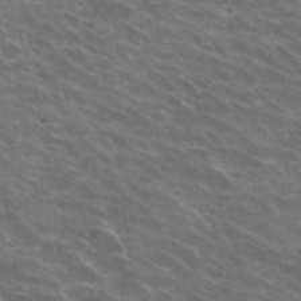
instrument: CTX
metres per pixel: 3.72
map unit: Hto
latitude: 30.4790
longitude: -43.8961
